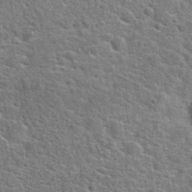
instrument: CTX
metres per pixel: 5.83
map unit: Hto
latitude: 23.7261
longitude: -48.5168
